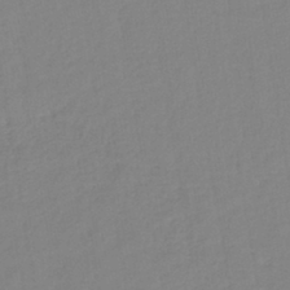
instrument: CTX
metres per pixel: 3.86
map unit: lHb
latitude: -41.6722
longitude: 74.5952
